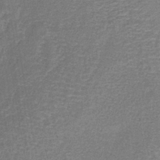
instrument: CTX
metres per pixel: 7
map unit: lHb
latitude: -38.9164
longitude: 60.1606
